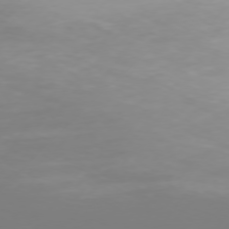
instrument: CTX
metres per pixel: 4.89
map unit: Hpe
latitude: 74.0822
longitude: -129.4615
